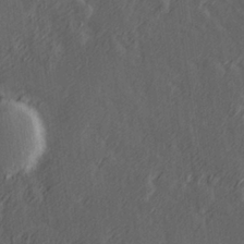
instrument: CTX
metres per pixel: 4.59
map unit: Hve
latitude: 26.4790
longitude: 146.1228
